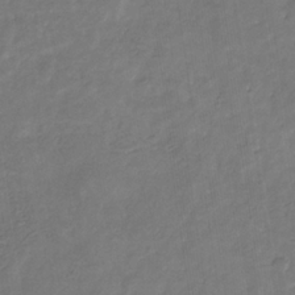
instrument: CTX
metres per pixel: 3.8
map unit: eHb
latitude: -30.8786
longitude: 71.7667
